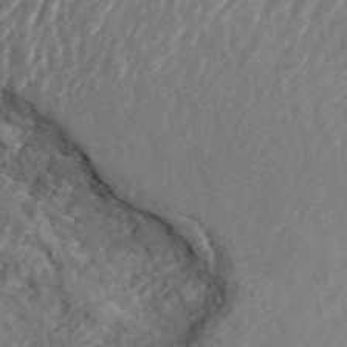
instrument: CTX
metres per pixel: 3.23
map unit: ANa
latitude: 45.5938
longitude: 30.5196
